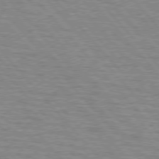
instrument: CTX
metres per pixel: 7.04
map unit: lApd
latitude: 76.1766
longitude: -76.9702
